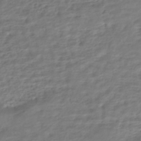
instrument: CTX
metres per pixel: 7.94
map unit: HNhu
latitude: -45.2187
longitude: 102.9542
